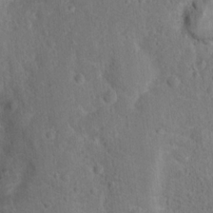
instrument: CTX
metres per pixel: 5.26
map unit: Nhu
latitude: 16.3089
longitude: -30.9892
